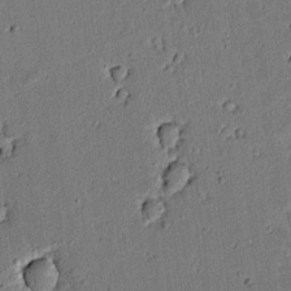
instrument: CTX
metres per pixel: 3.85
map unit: lAvf
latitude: 5.5938
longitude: 168.6518
